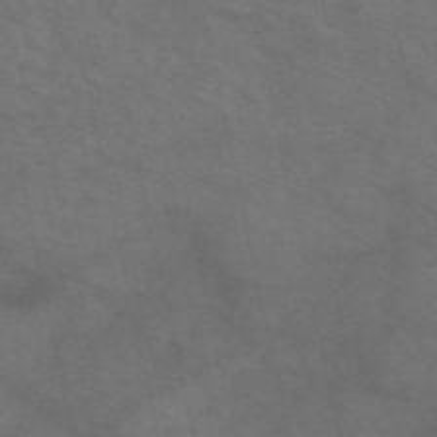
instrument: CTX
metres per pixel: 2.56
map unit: eAb
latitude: 51.1592
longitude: 110.6896
